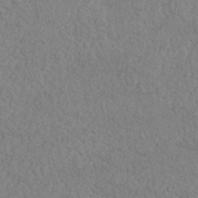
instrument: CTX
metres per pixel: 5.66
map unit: Nhe
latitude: -36.9352
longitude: -177.1592
